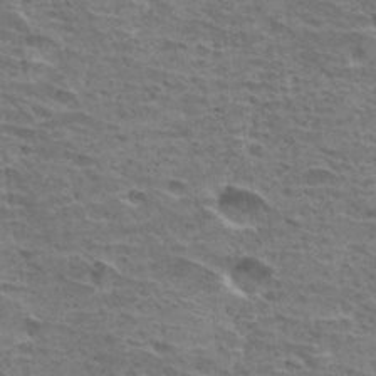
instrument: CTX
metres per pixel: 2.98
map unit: Hto
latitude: 33.3104
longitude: -39.7072
